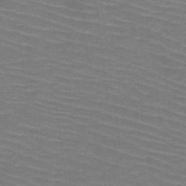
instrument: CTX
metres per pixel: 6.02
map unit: HNb
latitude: -47.9367
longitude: -45.4804
